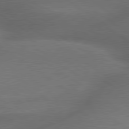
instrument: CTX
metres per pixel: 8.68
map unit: lApd
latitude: 79.7639
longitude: -153.9717
